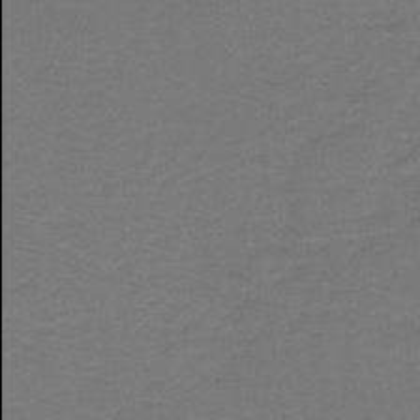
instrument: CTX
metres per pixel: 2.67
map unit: lHb
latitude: -42.9730
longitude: 54.0094
